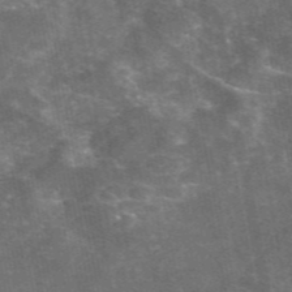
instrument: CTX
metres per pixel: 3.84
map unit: eAb
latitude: 46.6869
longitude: 119.6722
